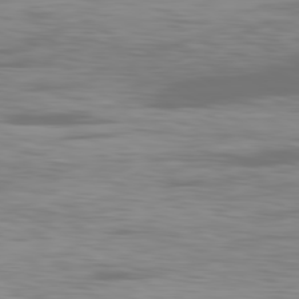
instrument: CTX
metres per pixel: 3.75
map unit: Ap
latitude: -81.1242
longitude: -59.1781
